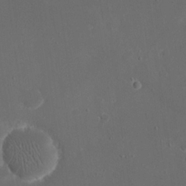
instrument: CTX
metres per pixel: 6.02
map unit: eHh
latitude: 20.0444
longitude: -68.6680
